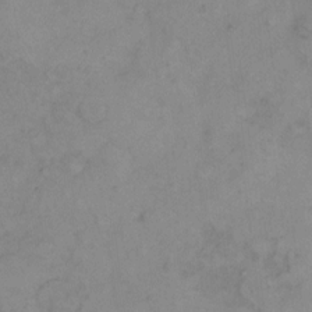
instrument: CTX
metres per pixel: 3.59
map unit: Hto
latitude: 6.8191
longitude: -61.4426
